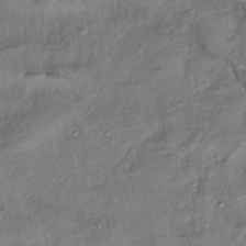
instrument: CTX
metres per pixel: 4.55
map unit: HNhu
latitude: -40.4062
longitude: 107.9556
